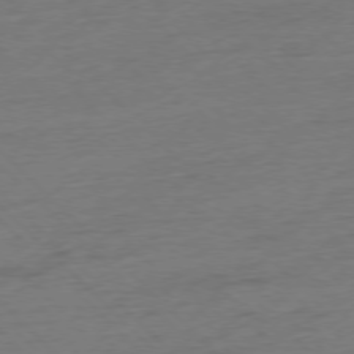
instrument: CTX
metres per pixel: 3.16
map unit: Hpe
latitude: -77.1620
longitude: -13.6505
